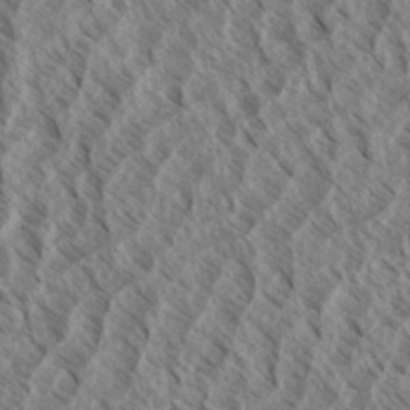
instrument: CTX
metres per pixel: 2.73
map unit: eHh
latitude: 34.3467
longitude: -139.7639
